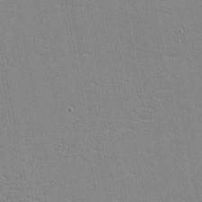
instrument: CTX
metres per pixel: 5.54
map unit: eHh
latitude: -3.8422
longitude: -80.9136
